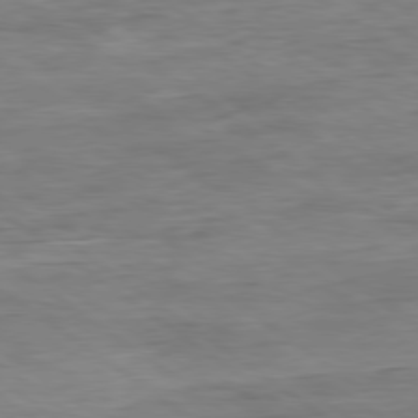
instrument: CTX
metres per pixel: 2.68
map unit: Ap
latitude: -80.1417
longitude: -80.8002
